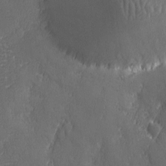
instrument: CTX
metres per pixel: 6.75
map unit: Ave
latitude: -6.8975
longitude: -119.8772
